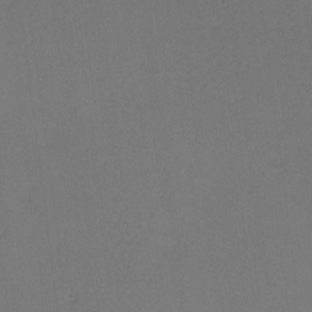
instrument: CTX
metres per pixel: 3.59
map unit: Nhu
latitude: -0.8408
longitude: -74.4223
